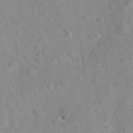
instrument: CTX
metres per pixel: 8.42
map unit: Hto
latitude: 21.0270
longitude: -53.4805
